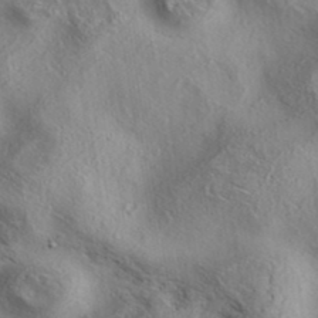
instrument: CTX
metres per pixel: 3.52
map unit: eAb
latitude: 38.1011
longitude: 113.2943
